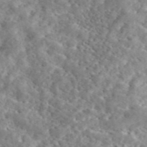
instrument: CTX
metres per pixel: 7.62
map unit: eAb
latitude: 45.4615
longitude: 128.2929
